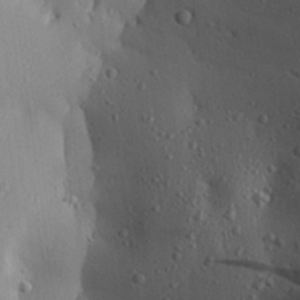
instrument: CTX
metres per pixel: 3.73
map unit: Aa
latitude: 25.6316
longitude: -130.9892
